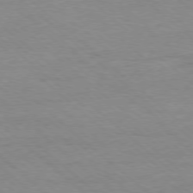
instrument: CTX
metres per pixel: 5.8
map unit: Ap
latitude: -78.1228
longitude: -93.5371
